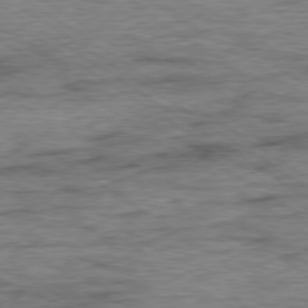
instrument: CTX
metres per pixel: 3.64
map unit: Ap
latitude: -79.8800
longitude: -49.1025
